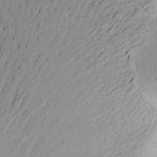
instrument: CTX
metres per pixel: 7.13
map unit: Aa
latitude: 21.3104
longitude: -149.0647
